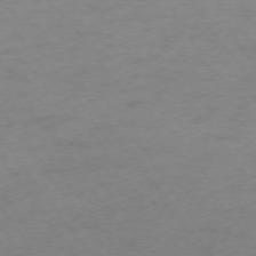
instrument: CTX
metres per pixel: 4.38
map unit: Ap
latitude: -74.5952
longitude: -79.7828
